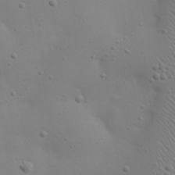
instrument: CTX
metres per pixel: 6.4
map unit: eHh
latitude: 24.5923
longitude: -69.6694
